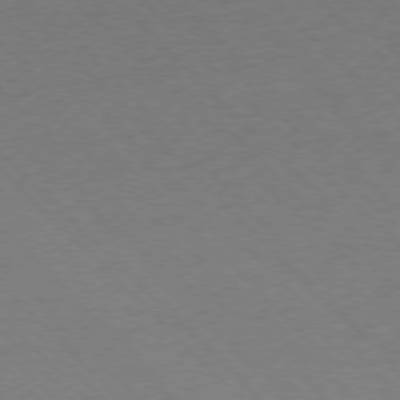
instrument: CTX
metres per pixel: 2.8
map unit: Ap
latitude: -77.3699
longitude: -85.9339
